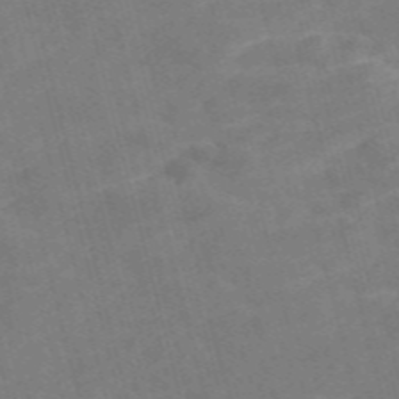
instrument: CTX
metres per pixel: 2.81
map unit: Nve
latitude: -58.3873
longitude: 54.8597
